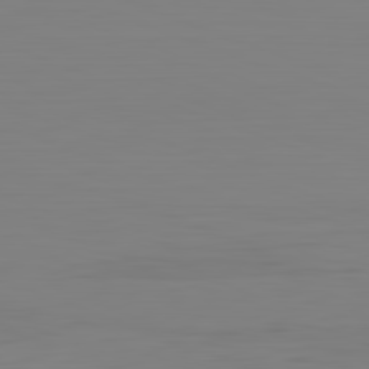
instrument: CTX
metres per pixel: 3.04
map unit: Hpe
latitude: -82.2550
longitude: 8.5763
